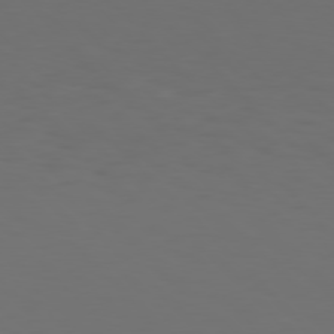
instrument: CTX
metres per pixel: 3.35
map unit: Hpe
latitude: 77.3481
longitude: -170.6679
